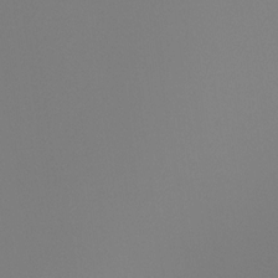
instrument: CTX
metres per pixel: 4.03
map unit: Ht
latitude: -4.4251
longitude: -61.3481
